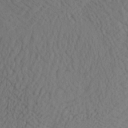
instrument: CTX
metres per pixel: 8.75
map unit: Aa
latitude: 27.4804
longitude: -131.9340
